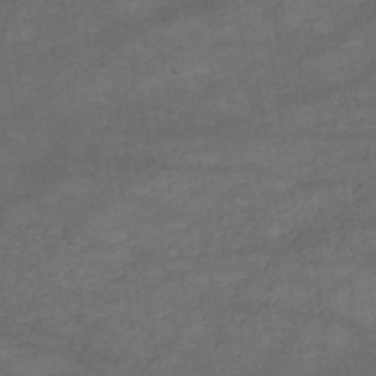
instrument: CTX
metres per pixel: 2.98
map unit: HNb
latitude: -50.9731
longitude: -39.6883
